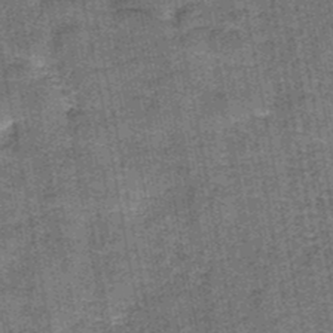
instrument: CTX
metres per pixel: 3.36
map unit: HNb
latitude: -36.0850
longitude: 51.4832
